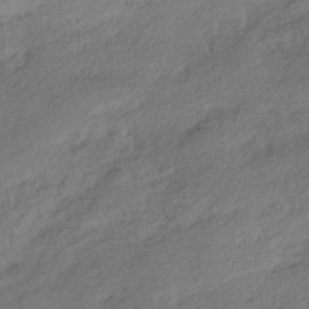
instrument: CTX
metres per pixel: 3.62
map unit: HNhu
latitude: -39.3321
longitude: 97.5588
